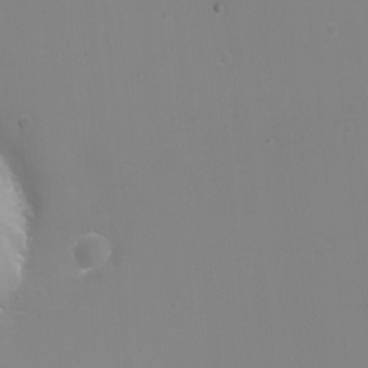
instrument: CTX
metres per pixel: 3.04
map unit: eHh
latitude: -4.2928
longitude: -75.8205
